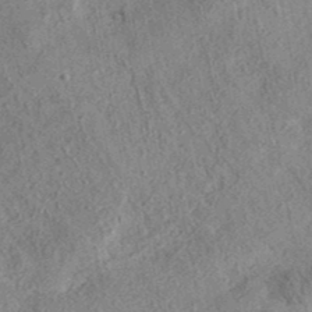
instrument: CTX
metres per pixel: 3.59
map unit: eAb
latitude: 36.6113
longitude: 112.6897
